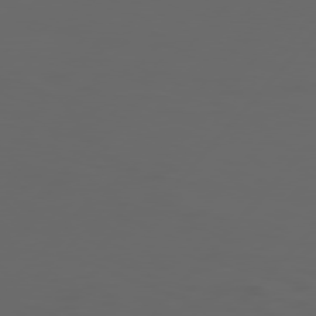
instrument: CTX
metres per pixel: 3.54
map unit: Hpe
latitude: 76.7813
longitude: -139.9150
